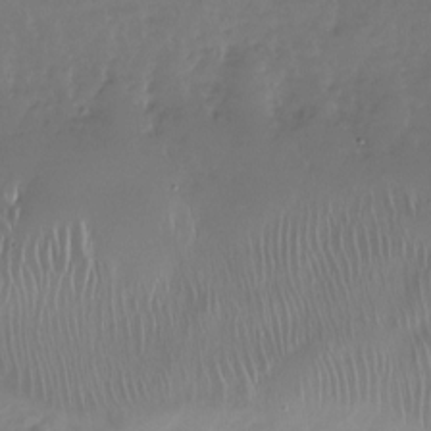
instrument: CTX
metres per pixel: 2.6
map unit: Nhu
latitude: -27.5588
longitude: -60.7246
